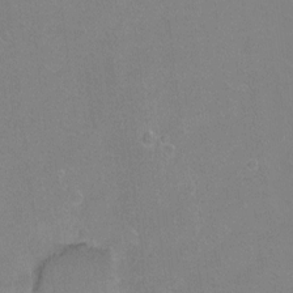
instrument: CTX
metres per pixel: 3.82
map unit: Hto
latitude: -5.3698
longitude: -35.6316
